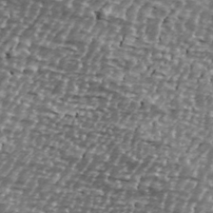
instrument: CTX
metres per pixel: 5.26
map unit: Ave
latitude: 40.3845
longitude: -112.5357
